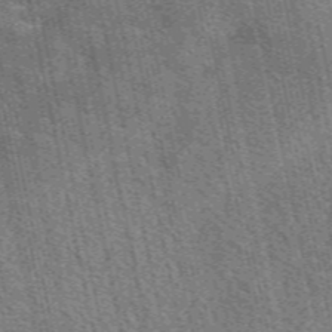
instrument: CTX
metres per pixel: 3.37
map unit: eAb
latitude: 50.8569
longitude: 114.5574
